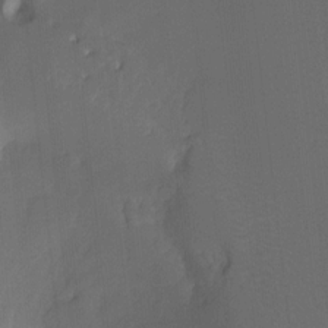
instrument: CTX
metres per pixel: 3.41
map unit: Hto
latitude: -7.9745
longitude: -50.3845
